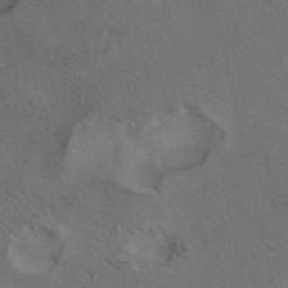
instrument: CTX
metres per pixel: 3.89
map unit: eAb
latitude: 41.9906
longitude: 108.9731
